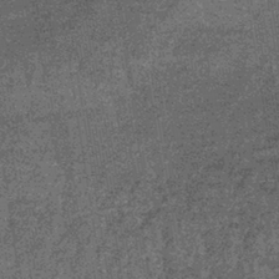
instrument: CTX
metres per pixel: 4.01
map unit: lHb
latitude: -39.9745
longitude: 65.8423
